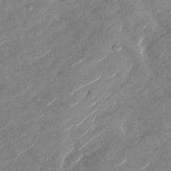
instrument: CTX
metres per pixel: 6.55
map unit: Nhu
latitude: -28.8408
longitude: -73.1026
